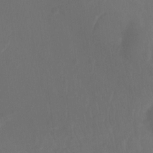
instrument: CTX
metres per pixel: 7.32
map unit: Ht
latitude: -9.8233
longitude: -35.2348
